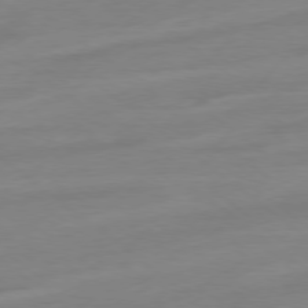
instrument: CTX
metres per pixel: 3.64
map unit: Ap
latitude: -78.7652
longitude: -98.6679
